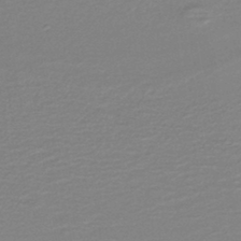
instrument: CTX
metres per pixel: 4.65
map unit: lHb
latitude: -42.1416
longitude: 52.1039
